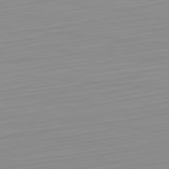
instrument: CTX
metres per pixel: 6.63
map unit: Hpe
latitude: -82.4629
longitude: 16.8786
